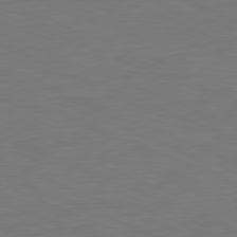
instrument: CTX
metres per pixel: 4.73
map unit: Ap
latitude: -78.2361
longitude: -72.6869
